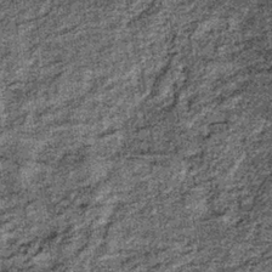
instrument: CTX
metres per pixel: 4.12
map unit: lHb
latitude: -37.4832
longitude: 64.7086
